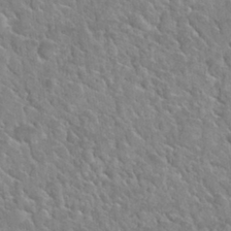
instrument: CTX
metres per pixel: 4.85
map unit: Nhu
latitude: 30.3090
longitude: -53.6505
